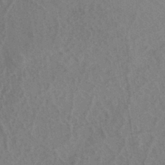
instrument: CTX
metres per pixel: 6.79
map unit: eHh
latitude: -39.8800
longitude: -27.0648
